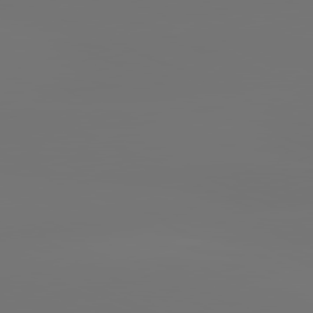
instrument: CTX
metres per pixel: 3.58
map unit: lApd
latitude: 81.1781
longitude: -152.6113
